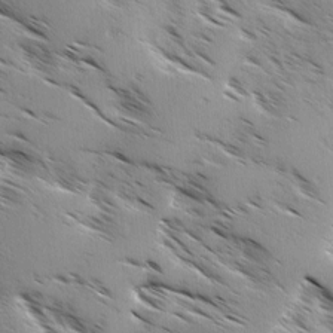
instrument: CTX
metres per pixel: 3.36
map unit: Ave
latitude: 0.3656
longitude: -111.0648
